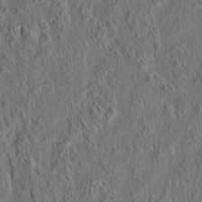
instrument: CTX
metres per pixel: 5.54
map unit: eHh
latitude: 6.2522
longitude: -76.5545
